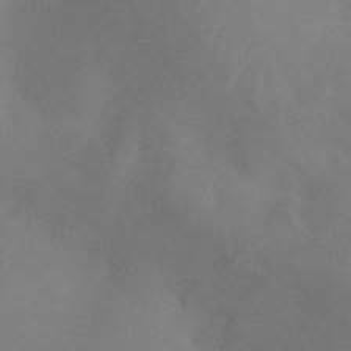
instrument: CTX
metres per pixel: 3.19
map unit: Ht
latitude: 2.4412
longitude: -25.1592
